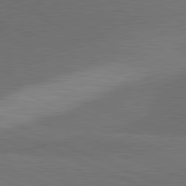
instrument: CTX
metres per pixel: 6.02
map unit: lApd
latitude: 81.4615
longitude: 137.3509
